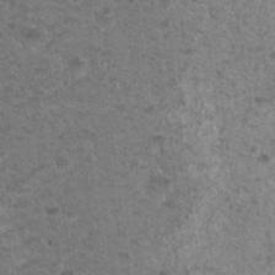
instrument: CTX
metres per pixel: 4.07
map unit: Nhu
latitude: 17.6694
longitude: -31.3671
